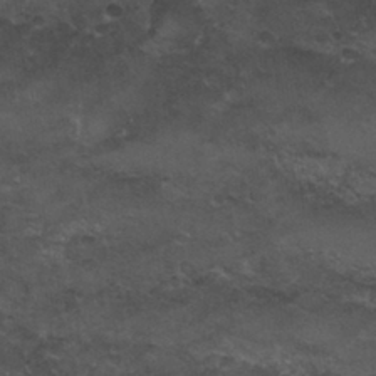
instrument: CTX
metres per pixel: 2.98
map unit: Nhu
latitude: 29.4615
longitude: -53.8017
